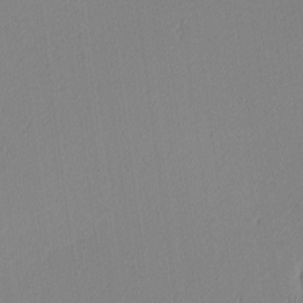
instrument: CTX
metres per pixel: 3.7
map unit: Ave
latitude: 3.2726
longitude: -114.5923
